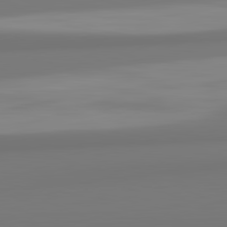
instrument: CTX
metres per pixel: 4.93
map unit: lApd
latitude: 82.3467
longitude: 175.4076
